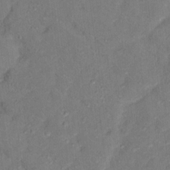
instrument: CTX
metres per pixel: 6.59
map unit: Ht
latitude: 14.5546
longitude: -37.5371
